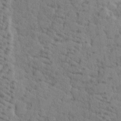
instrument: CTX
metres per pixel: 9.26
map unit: lHvf
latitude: 25.2537
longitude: 143.4076
